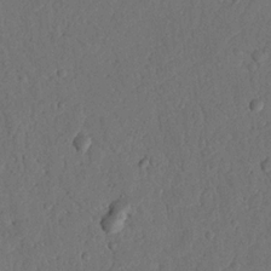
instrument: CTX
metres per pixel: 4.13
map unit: Nhu
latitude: 19.7638
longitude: -77.9339
